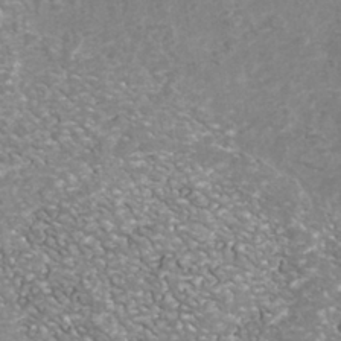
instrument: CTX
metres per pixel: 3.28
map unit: Nhu
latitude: -39.2376
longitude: -81.2348
